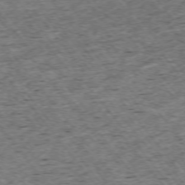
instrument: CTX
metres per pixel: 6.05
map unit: Ap
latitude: -74.6897
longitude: -86.8191
